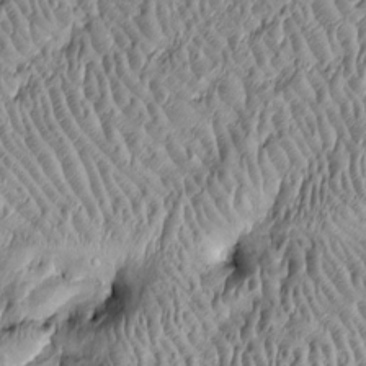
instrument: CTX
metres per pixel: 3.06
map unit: Htu
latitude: -6.1417
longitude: 159.4643
